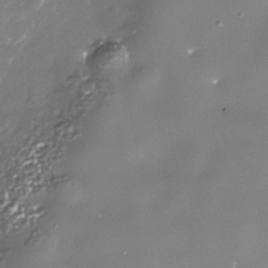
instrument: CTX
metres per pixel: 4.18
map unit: Nhe
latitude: -36.0661
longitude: -87.5938
